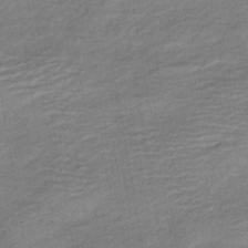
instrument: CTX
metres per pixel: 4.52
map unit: HNb
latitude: -41.5021
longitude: 50.8975
